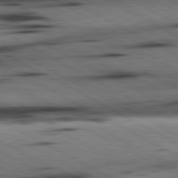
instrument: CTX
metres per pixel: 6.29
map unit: lApd
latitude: 80.4223
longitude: 161.8422
